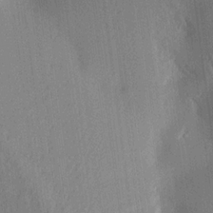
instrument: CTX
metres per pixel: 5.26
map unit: Aa
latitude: 17.0270
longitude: -148.3278
